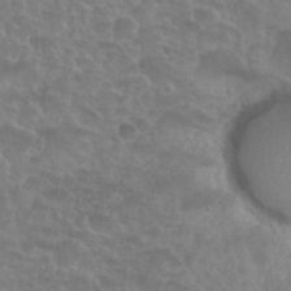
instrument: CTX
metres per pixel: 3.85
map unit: Nhu
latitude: 27.6316
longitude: -52.7058
